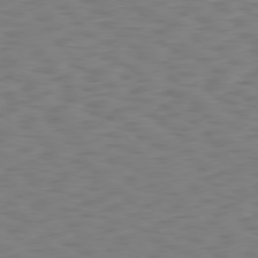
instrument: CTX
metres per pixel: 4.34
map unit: Hpe
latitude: 75.7450
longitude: -132.2900
